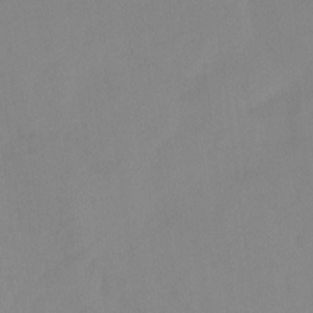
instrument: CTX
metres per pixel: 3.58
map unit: Ht
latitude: -15.0676
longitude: -56.3467
